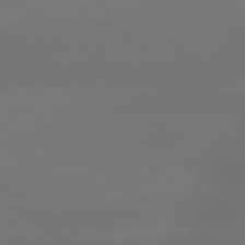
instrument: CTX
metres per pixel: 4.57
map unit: lApd
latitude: 79.5749
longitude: -137.3293
